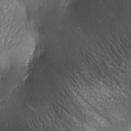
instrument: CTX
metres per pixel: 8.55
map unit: lAa
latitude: -6.0850
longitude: -127.2348
